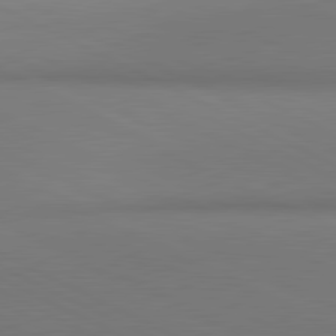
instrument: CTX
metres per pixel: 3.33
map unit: lApd
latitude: 81.0836
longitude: 145.2187
